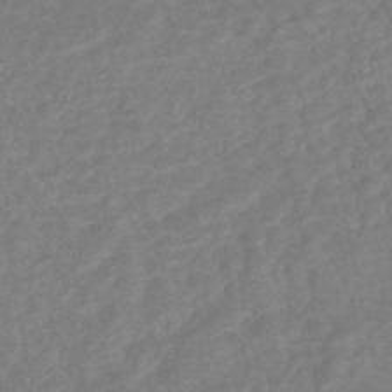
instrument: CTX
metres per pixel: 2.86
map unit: Nhe
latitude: -47.5210
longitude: -170.6301
